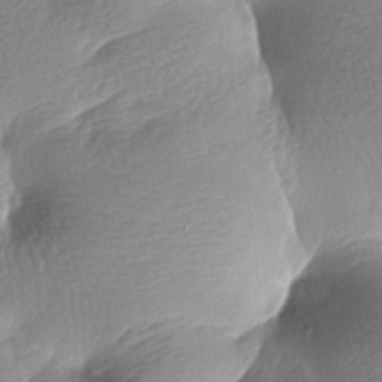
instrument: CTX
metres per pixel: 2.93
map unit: lAa
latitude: -8.0850
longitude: -127.3104
